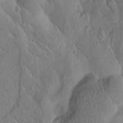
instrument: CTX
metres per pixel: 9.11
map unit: Htu
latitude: -2.9541
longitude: 169.4265
